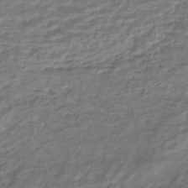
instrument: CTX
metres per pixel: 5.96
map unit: HNhu
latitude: -45.2565
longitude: 101.0864
